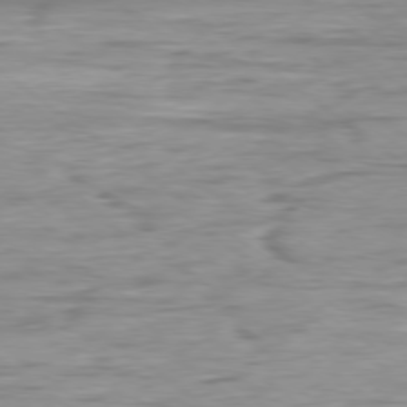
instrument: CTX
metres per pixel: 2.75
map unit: Ap
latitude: -78.8408
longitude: -92.0822
